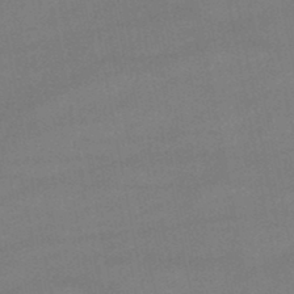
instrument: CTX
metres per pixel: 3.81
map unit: lHb
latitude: -47.5777
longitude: 62.5007
